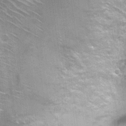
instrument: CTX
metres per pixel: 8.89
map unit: Nhu
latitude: 0.6490
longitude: -17.5371
